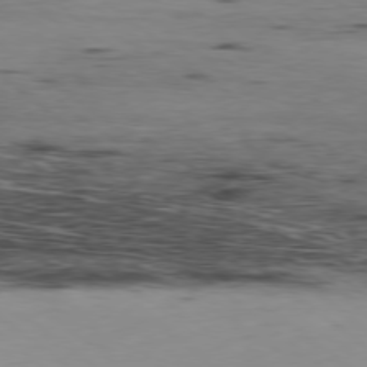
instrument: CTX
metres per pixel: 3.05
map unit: Ap
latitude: -78.7463
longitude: -73.5372
